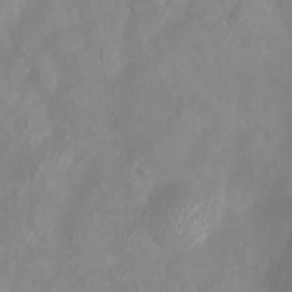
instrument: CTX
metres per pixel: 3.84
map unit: eHh
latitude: -5.6533
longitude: -77.2159
